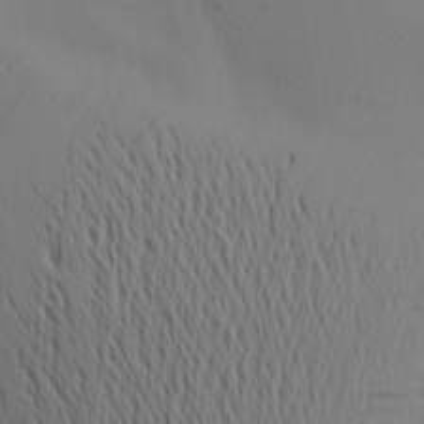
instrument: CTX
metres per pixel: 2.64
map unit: Aa
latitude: 19.6694
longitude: -143.9528
